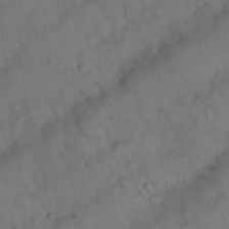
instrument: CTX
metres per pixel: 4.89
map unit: Nhu
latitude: 26.3845
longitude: -69.8017
